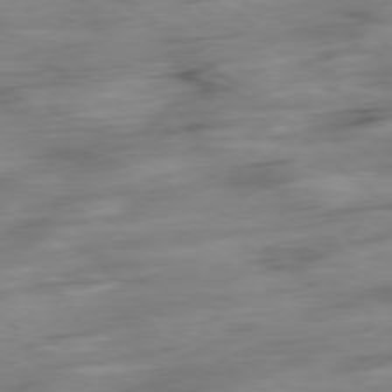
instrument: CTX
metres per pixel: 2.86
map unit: Hpe
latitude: -78.9163
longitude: -18.8380
